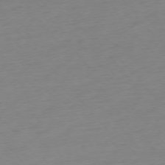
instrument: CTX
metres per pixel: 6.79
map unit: Hpe
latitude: -76.1039
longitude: -14.8947
